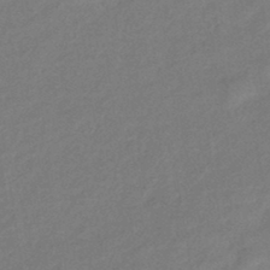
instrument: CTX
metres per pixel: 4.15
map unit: eHb
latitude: -41.8044
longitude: 83.5777
